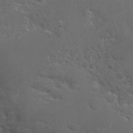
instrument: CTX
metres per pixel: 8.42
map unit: Hto
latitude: 19.4237
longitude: -36.6302
